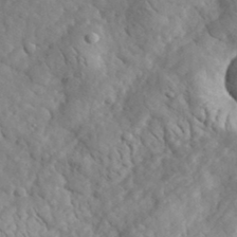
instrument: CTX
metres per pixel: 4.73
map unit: lHvf
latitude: 34.9135
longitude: -86.6490
